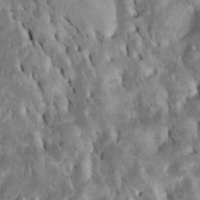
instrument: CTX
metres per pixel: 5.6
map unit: Htu
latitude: -6.3684
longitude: 145.3888
